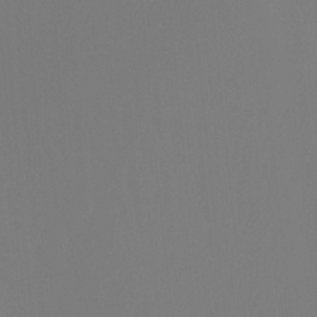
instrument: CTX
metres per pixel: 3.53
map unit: Ht
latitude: -16.1039
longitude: -47.2159
